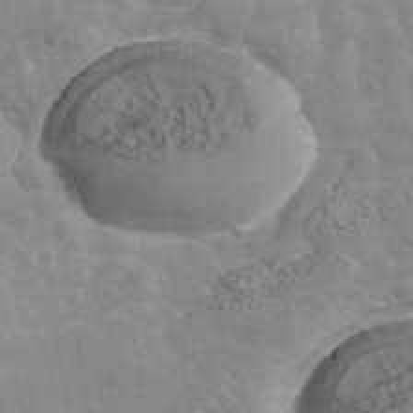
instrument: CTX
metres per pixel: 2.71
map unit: Nhu
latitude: -40.1417
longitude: -81.1592
